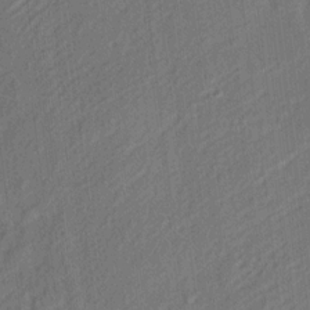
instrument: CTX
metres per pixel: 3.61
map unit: eHh
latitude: 5.1781
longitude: -77.1781
